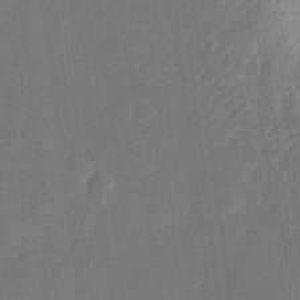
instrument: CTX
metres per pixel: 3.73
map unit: eHh
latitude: 8.5546
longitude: -68.8947
